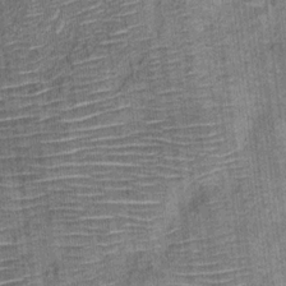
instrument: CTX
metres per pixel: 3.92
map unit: Ht
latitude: 11.4616
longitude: -38.2145
